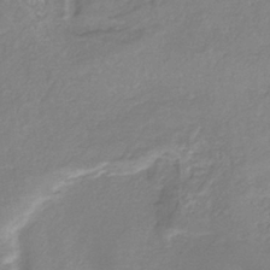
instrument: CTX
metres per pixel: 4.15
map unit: HNb
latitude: -34.9164
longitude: 55.1998
